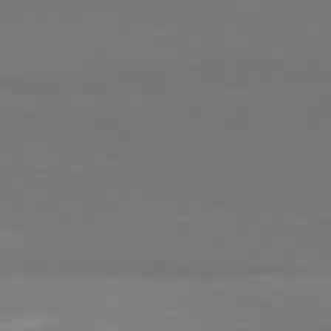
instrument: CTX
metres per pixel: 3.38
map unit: lApd
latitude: 81.7639
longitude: 150.8597
